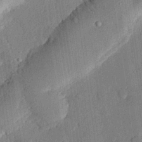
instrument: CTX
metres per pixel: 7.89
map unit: eHh
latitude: 27.9906
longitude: -81.8394
